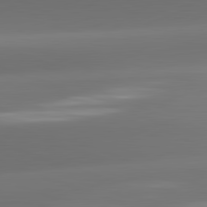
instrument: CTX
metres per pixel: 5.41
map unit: lApd
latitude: 82.0822
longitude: -163.4238
